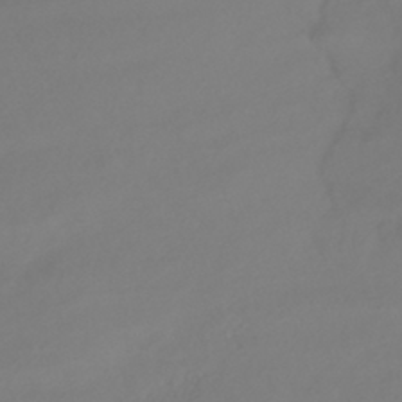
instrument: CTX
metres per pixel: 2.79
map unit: HNhu
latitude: -43.5210
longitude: 104.1228
